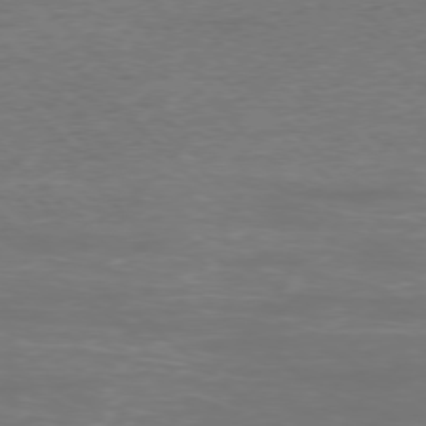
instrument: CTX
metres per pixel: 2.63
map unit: Ap
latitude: -77.7289
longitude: -94.5735
